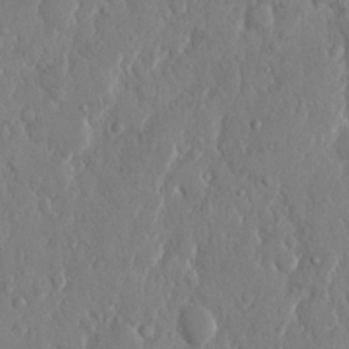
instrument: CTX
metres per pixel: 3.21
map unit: eHh
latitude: 13.3671
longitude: -69.6883
